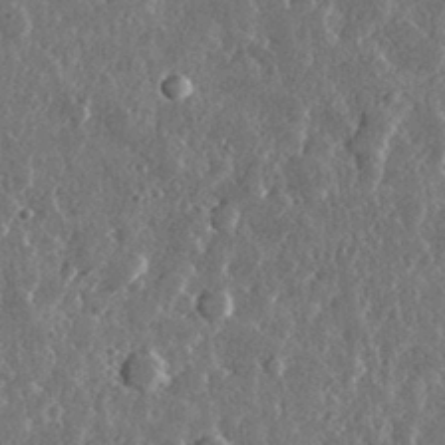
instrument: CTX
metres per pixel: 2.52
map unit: lHvf
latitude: 32.3656
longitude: -90.8002
